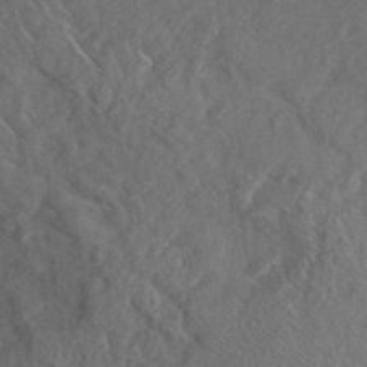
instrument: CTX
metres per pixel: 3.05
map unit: ANa
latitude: 41.5938
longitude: 53.6155
